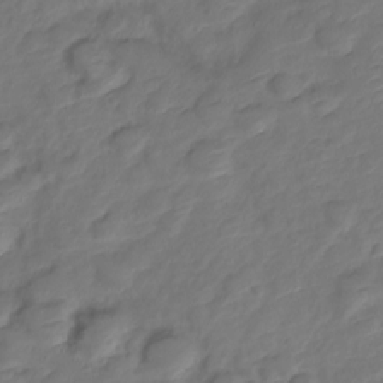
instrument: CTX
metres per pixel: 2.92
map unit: Nve
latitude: -19.4643
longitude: 108.1228
